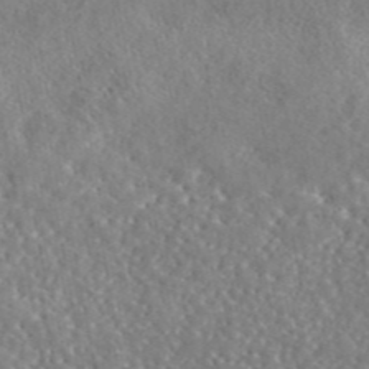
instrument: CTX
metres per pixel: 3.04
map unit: eAb
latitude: 45.3104
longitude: 128.3684
